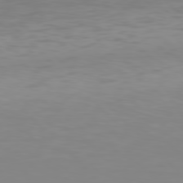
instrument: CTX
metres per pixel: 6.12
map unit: Hpe
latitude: 77.4426
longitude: -176.4223
